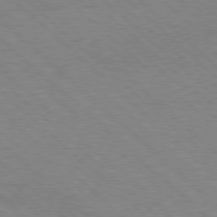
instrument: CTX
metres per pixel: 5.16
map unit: Hpe
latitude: 77.6882
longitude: -172.2711
